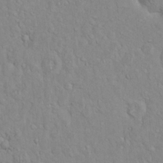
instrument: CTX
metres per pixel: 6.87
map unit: Nve
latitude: -8.4251
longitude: 174.0472
